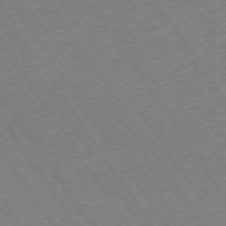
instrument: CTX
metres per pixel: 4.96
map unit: Ap
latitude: -74.5385
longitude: -78.4979
